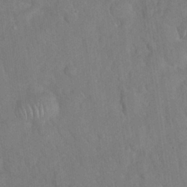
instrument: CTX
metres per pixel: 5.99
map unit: Nhu
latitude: 27.1970
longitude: -65.4048
